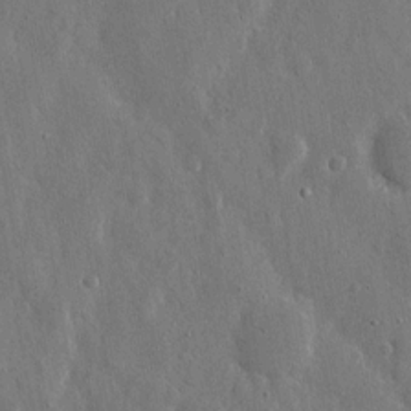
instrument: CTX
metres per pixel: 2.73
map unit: eHh
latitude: 11.7072
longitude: -69.8395
